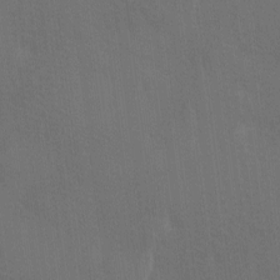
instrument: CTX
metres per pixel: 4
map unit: Ave
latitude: -6.9541
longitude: -122.3845
